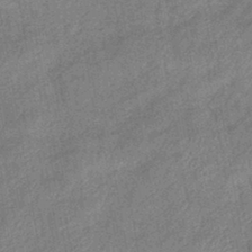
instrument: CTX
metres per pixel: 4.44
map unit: eHb
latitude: -41.8422
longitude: 82.3873
